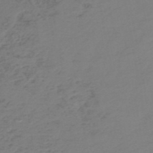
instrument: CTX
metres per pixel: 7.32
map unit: HNb
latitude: -52.5573
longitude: -52.5168
